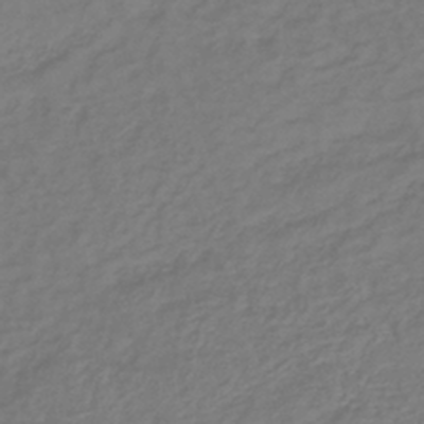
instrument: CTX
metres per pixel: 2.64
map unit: lHb
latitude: -39.5399
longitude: 72.5385
